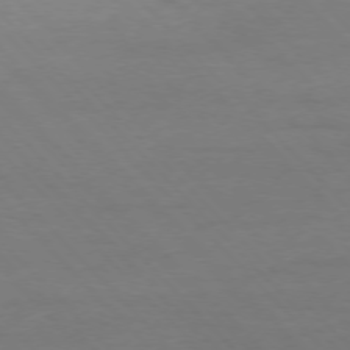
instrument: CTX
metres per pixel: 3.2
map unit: Ap
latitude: -76.8030
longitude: -80.3089
